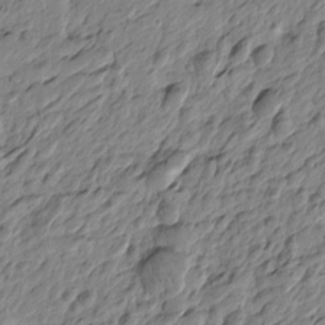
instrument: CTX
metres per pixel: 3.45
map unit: Htu
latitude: -4.1039
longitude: 178.9352
